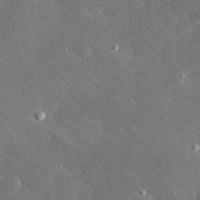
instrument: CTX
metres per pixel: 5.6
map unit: Hve
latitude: 26.0444
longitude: -90.0822
